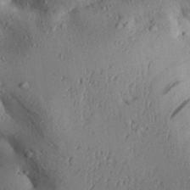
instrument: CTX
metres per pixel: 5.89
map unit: Aa
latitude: 29.2915
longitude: -133.5560
